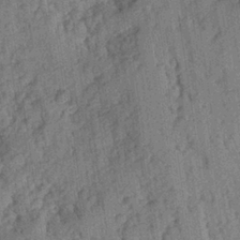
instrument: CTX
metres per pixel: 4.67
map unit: Ave
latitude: -0.3118
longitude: -110.4979
